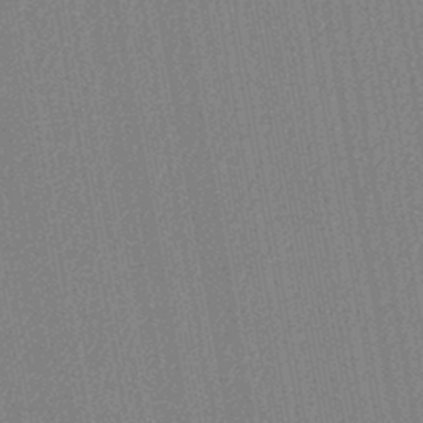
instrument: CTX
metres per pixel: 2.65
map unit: lHb
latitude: -44.7463
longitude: 74.6519
